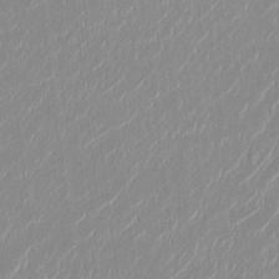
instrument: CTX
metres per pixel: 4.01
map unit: HNhu
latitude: -1.5399
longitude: -7.8205
